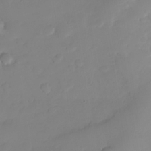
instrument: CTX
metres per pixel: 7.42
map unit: Nhe
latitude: -35.4832
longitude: -144.4979
